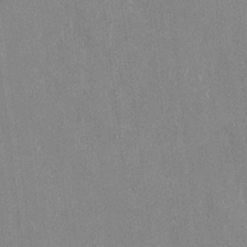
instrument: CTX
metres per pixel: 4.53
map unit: HNhu
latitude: 1.1025
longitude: -5.1970
